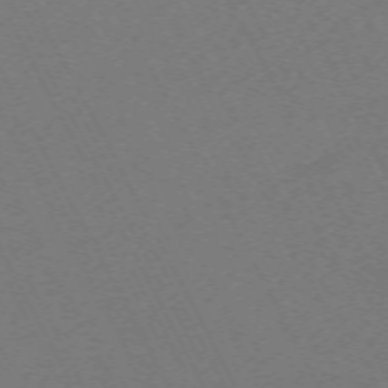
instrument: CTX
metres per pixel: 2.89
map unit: Hpe
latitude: -70.8597
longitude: 16.7275
